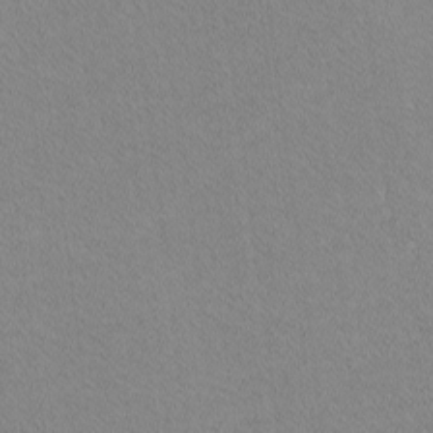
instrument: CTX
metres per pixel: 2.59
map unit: lHvf
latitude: -12.2551
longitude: -104.1200
